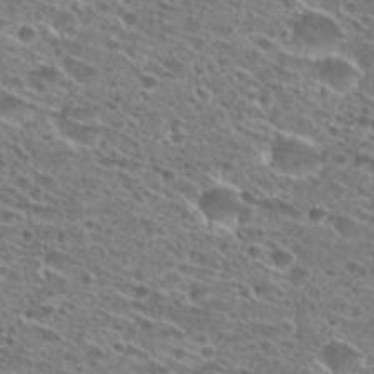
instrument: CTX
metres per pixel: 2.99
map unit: Hto
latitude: 28.8191
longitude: -45.7638
